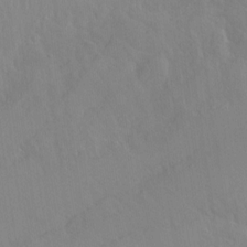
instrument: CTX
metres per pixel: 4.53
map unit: Hto
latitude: -13.3888
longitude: -42.1389
